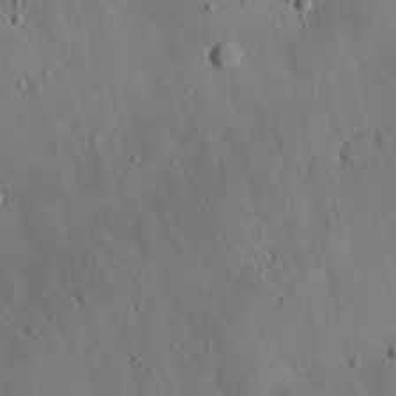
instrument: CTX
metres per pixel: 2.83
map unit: Aa
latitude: 22.8380
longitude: -142.6869
